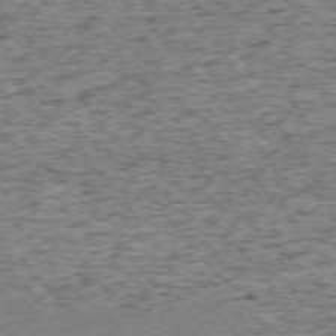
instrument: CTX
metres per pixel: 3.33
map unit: Ap
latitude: -75.2376
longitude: -86.4790
